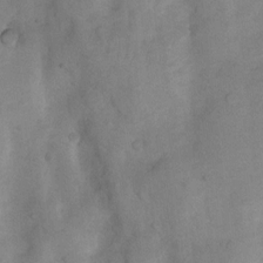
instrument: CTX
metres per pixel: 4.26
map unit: Nhu
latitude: 8.1956
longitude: -23.0269
